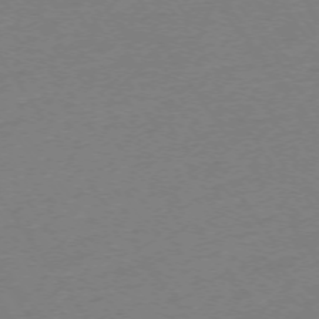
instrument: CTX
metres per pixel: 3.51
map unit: Ap
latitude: -73.7288
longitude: -85.2915
